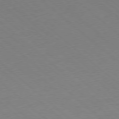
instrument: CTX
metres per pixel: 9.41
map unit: Hpe
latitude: -78.2550
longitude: 14.3118
